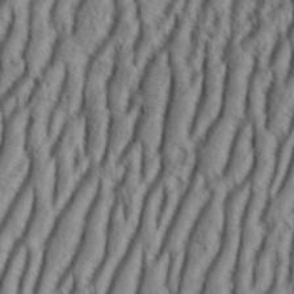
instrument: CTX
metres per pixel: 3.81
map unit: Aa
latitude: 33.6694
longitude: -136.9892
